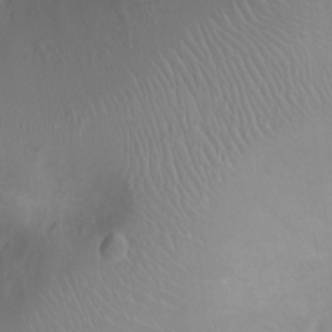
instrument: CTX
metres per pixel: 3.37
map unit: Ht
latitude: -4.2550
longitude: -16.3467
